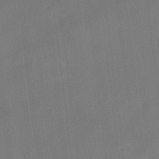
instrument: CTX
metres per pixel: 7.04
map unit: lAvf
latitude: 7.7450
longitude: 165.8801
